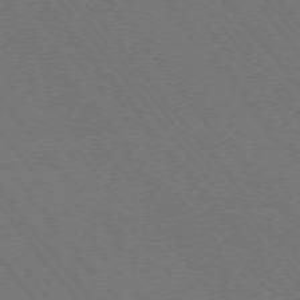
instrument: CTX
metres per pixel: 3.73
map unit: Hpe
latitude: -76.1606
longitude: -17.0836
